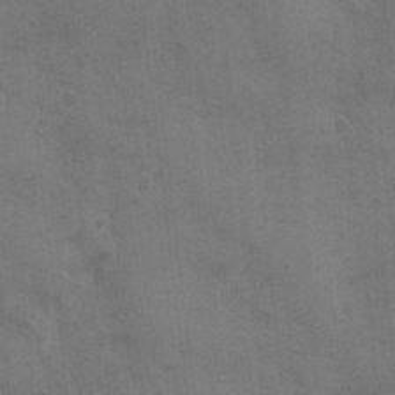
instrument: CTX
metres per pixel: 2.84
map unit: Ave
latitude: -7.7099
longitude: -120.3279
